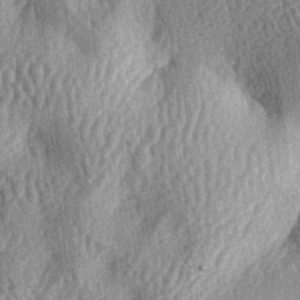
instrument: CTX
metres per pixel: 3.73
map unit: lAa
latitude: -6.2928
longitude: -127.8583
